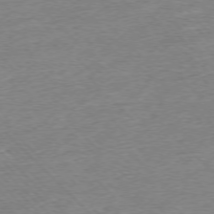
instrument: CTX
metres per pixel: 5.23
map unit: Ap
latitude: -76.6330
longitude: -97.4615
